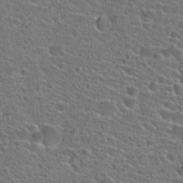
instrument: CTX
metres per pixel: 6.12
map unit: Hto
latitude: 23.6694
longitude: -44.9702
